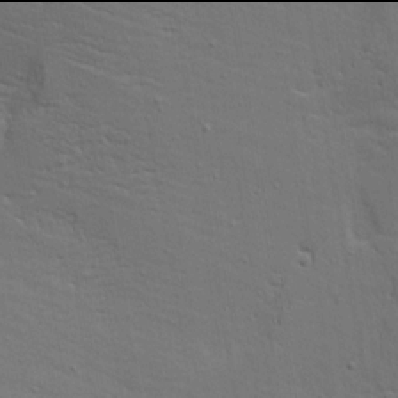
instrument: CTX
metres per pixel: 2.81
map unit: Aa
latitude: 17.9906
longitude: -125.4426
